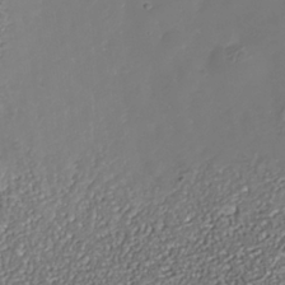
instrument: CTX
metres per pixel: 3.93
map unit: Nhe
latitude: -37.5210
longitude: -88.6869
